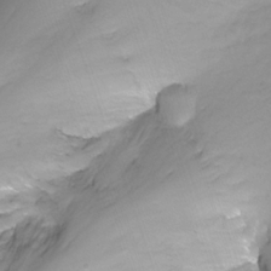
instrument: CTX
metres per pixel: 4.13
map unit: Nhu
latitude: -13.8800
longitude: -53.2915
